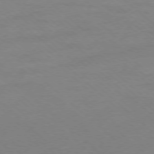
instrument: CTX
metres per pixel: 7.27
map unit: Ap
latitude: -77.8800
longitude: -98.3467
